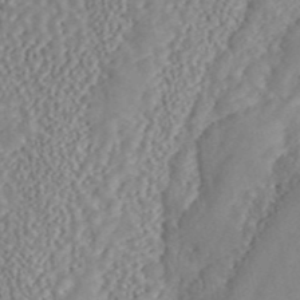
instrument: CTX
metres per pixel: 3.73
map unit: ANa
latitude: 46.2334
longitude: 49.8423
